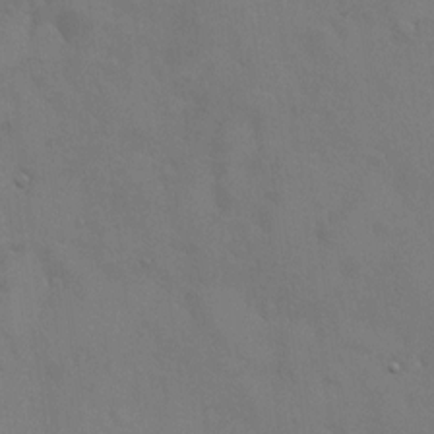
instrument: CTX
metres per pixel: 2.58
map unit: HNhu
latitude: 6.6679
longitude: -0.3656
